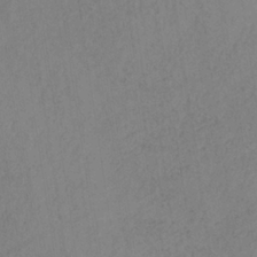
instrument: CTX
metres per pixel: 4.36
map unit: HNb
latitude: -32.5574
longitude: 63.6155
